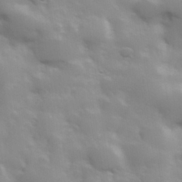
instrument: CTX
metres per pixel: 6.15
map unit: Hve
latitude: 30.9136
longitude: 150.5196
